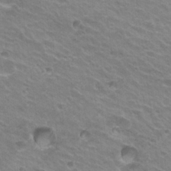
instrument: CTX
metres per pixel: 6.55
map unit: Hto
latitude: 23.7638
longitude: -31.3671
